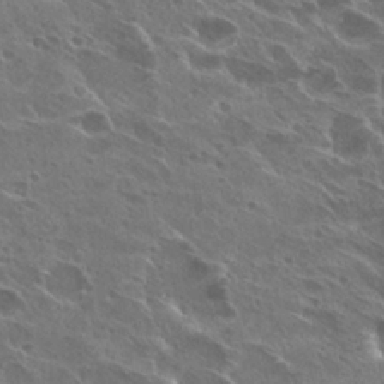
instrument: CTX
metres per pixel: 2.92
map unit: Hto
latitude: 27.2915
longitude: -40.4978
